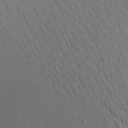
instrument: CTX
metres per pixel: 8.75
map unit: Aa
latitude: 22.2522
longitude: -139.0458
